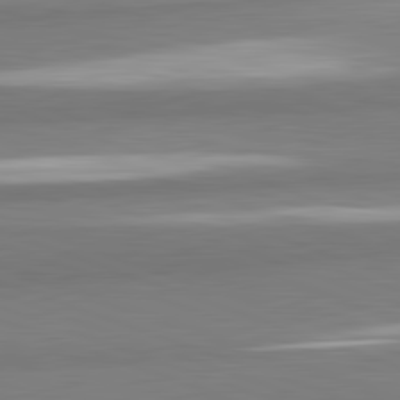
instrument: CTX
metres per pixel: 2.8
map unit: lApd
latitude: 82.3467
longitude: 172.0283
